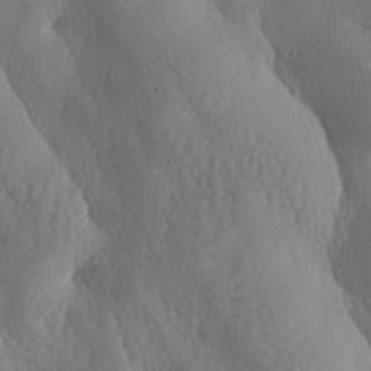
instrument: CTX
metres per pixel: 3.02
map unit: lAa
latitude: -7.8044
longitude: -128.6679
